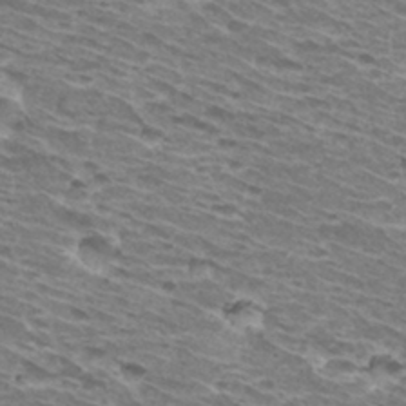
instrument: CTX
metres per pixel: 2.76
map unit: Hto
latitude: 31.3671
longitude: -42.1956
